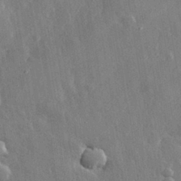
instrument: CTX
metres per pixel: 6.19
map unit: eHh
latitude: 29.5938
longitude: -79.7261
